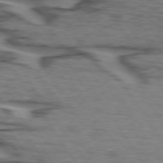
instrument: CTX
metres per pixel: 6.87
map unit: lApd
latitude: 74.2334
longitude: -71.0458
